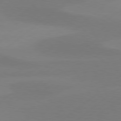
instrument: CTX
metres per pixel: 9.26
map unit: Hpe
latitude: 78.4979
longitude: -131.6127
